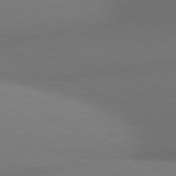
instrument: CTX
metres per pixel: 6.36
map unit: lApd
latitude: 81.0269
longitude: 134.2928
